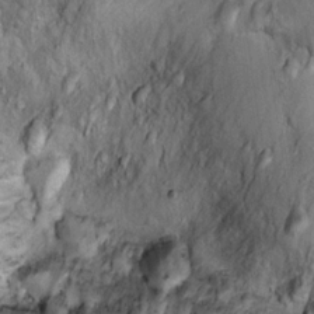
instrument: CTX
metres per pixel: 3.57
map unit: Ht
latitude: 9.3671
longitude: -32.3845
